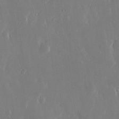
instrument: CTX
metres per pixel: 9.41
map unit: eHh
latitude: 13.8206
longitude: -71.6883
